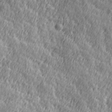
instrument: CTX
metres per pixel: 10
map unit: Hve
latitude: 32.2145
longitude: 149.6911
